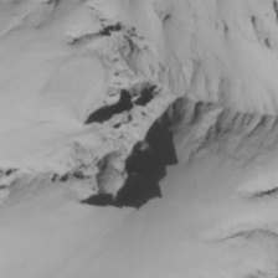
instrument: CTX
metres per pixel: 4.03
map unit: Nhu
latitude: -5.9178
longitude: -95.4238
